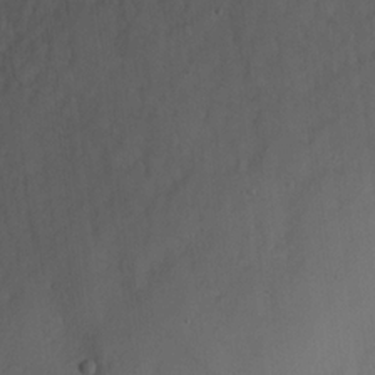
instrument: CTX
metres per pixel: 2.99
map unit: Hve
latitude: 19.2726
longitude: 150.2173
